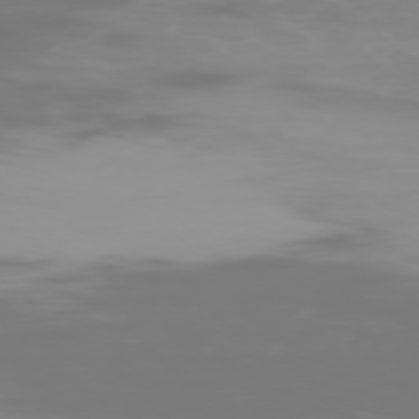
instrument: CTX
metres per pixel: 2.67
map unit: Ap
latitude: -76.6707
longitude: -74.1200
